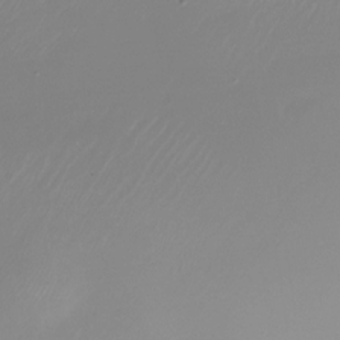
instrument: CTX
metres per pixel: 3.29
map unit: Nhu
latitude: -25.2187
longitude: -72.7625
